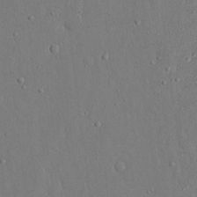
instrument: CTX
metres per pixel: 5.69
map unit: eHh
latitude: 16.8002
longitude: -70.7813
